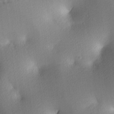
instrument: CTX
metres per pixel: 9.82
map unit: lAa
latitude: 3.6883
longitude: -116.5168
